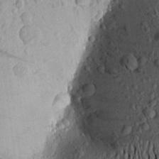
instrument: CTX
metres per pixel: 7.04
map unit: Aa
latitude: 19.4237
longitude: -148.7435
